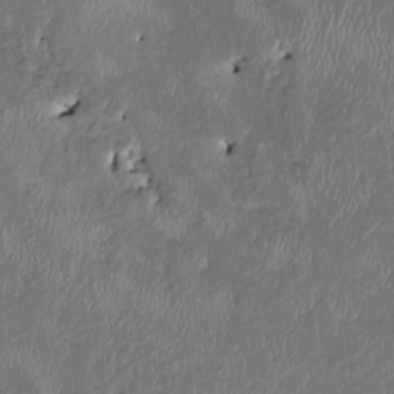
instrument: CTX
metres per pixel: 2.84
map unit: HNhu
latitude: 2.9513
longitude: -5.5371
